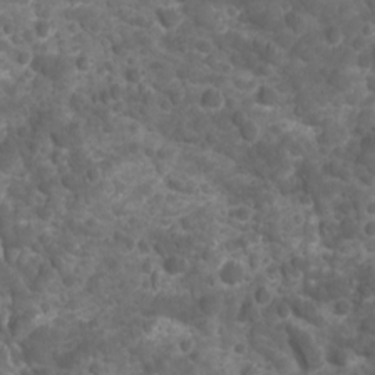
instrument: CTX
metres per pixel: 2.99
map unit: Ave
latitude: 16.5357
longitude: -133.1592
